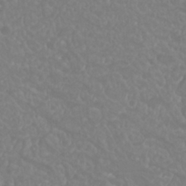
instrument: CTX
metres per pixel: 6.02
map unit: Nhu
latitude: 23.6883
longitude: -63.9150
